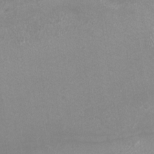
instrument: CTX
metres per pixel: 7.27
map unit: eHh
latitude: -7.3887
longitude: -77.4993
